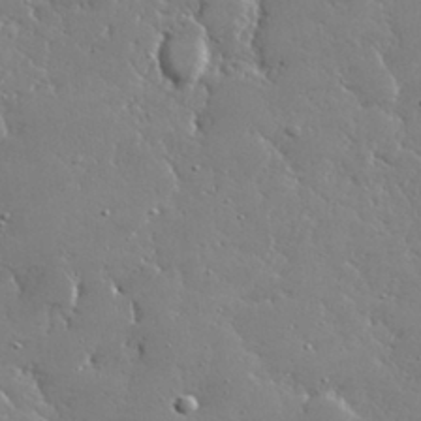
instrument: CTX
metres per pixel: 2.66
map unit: lHvf
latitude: 32.2900
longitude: -92.8569
